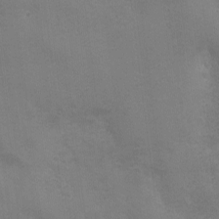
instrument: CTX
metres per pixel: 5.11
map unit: Ave
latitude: -7.3320
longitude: -120.7624
